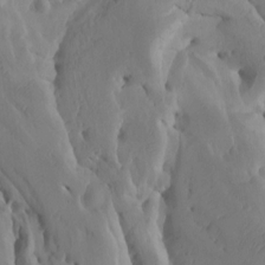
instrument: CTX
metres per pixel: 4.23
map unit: Htu
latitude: -8.2172
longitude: -66.0444
